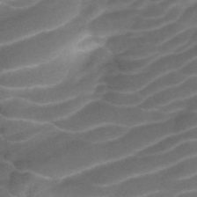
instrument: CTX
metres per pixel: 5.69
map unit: ANa
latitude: -41.8611
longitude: 104.3306
